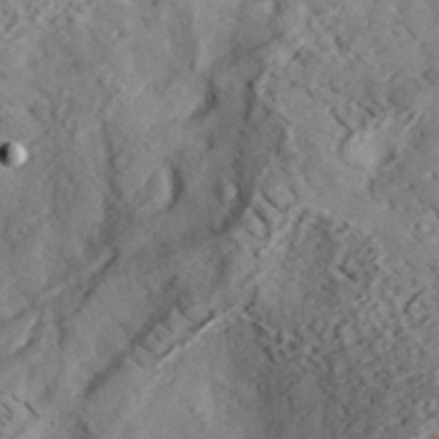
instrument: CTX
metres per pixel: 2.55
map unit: lHvf
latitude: 35.4615
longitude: -85.7072
